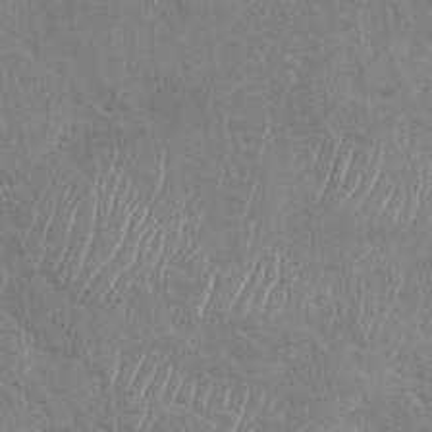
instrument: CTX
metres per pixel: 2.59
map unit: Nhu
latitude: -29.8422
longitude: -62.1956
